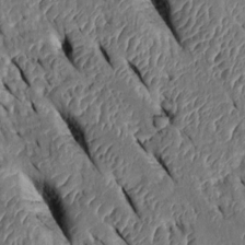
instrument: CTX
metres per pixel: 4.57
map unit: Htu
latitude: 0.1200
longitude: 149.1243
